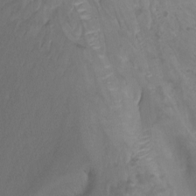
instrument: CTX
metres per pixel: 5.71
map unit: Nhu
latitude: -13.2187
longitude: -63.6883
